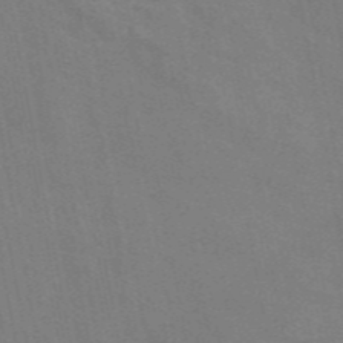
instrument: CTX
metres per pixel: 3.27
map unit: eAb
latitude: 46.6113
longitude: 116.6896
